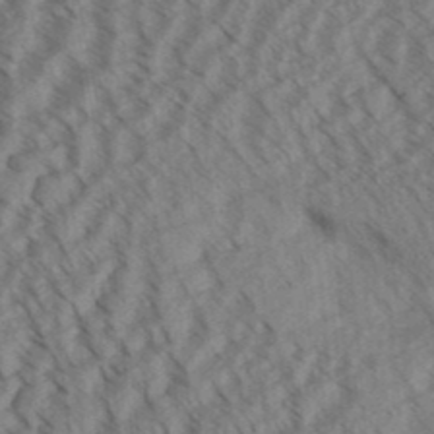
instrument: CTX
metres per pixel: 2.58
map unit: Aa
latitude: 31.1781
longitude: -138.9325
